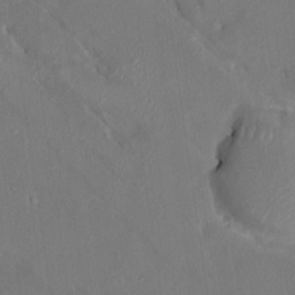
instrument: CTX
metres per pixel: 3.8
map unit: HNhu
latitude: 7.8394
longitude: 4.5196
